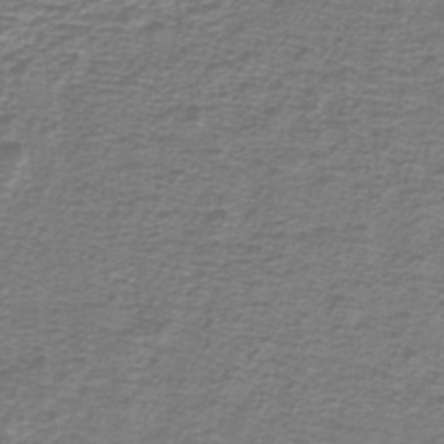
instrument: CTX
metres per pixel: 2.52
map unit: lHb
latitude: -41.6722
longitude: 55.1998
